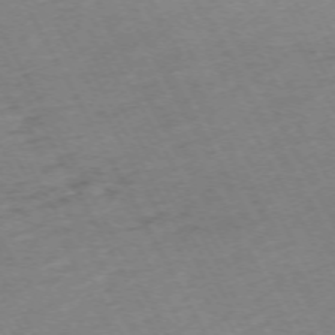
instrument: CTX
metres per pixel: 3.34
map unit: Hpe
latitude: -72.2550
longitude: 8.3684
